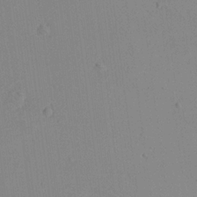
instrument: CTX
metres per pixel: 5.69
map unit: Aa
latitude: 19.1970
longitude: -140.6112
